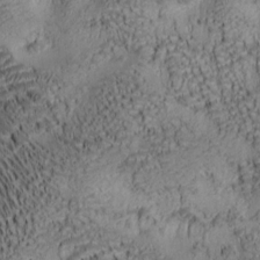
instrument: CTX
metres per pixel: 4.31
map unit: lAa
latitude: 6.8191
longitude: -115.1781
